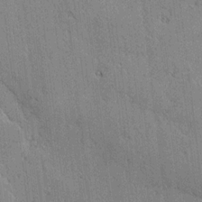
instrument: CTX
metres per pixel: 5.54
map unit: lAvf
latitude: -4.7463
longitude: -113.2159
